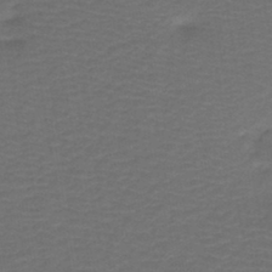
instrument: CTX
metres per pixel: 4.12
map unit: HNb
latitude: -42.9730
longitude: 51.3699
